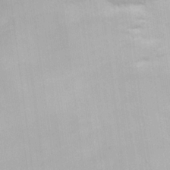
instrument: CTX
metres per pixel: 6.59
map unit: Hve
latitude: 19.1403
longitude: 150.4818
